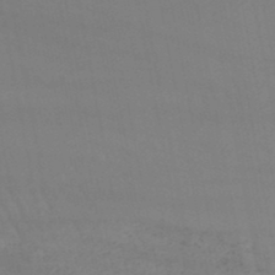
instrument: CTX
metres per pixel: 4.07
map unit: lHb
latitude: -46.9164
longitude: 75.4455
